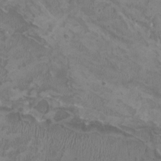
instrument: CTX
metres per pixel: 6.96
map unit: HNhu
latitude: 2.6868
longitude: -3.5182
